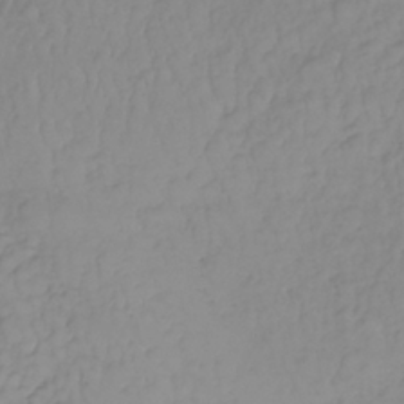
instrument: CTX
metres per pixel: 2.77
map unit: lHb
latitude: -37.1809
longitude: 69.7666
